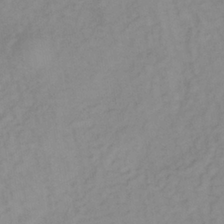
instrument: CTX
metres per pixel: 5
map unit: lHb
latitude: -36.2550
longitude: 70.3117
